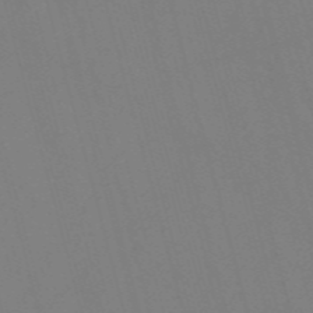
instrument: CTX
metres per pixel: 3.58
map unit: Nve
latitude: -58.1983
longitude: 61.9367
